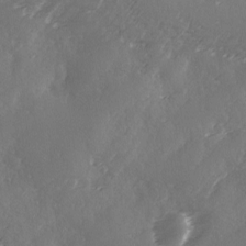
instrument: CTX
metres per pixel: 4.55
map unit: Ave
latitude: 1.8961
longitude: -111.4616
